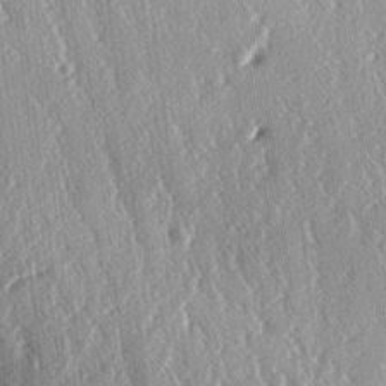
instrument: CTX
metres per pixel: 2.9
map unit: lAa
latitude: -6.8030
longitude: -124.7435
